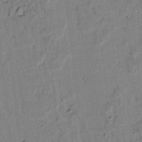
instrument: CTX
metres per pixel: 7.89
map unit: lAvf
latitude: 6.6868
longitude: 169.3131
